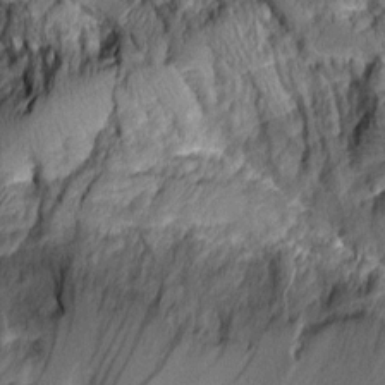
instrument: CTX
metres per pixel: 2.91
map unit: Aa
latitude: 8.6302
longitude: -128.4412
